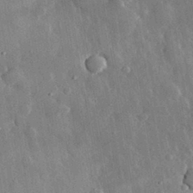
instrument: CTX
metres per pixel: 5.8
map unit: eHh
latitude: 29.7449
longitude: -79.8584
